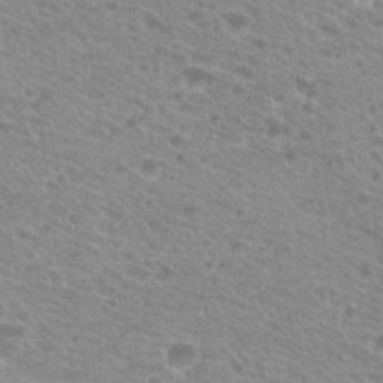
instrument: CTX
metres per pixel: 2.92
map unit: Hto
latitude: 21.3860
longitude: -38.1389
